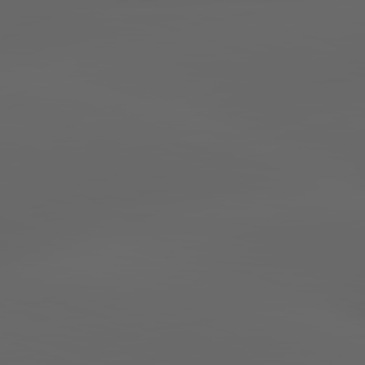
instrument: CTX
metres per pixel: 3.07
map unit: lApd
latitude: 83.0269
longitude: -136.6680
